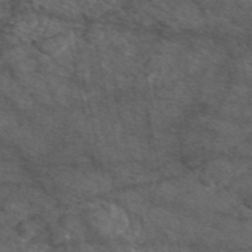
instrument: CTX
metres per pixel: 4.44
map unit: eAb
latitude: 47.5938
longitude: 111.3887
